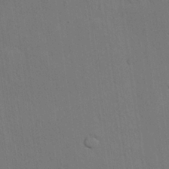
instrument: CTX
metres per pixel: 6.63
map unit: Nhu
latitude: 26.9703
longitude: -73.1026
